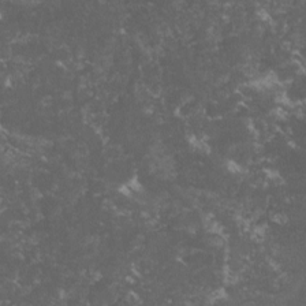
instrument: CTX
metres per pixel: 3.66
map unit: lHvf
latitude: -14.6897
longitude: -99.6882
